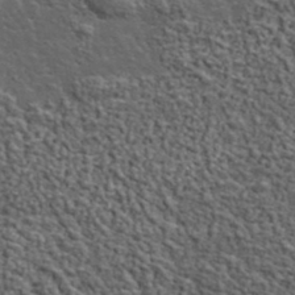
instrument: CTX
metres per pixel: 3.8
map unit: lHvf
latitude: 37.9528
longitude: -90.4790
